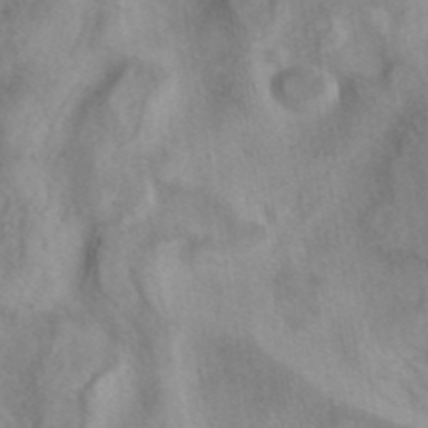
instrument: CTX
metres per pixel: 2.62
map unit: eAb
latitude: 40.7435
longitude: 108.7463
